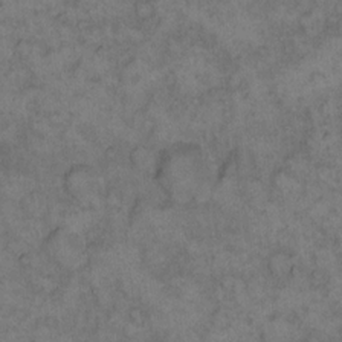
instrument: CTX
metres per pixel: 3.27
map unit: eHh
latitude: 12.6680
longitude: -63.9339
